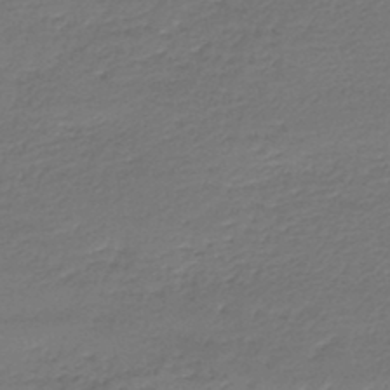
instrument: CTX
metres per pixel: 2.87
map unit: lHb
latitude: -46.1983
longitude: 63.1998
